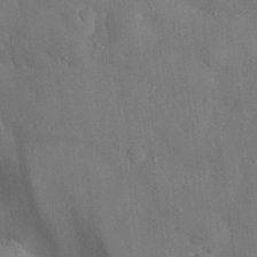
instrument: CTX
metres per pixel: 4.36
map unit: eHh
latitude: 30.6113
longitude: -77.0836
